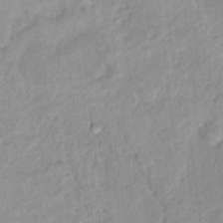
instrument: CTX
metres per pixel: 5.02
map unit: Nhu
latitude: 16.1200
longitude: -32.0822
